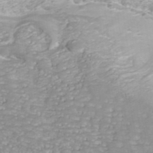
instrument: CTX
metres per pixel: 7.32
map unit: ANa
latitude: 41.3481
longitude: 32.2929
